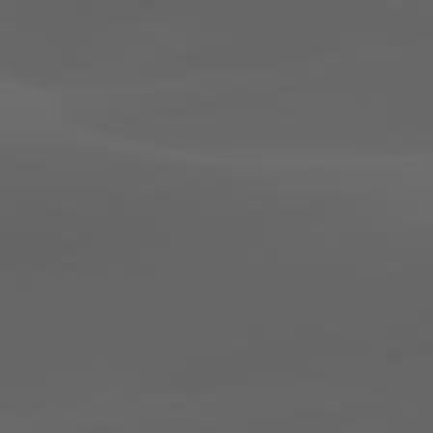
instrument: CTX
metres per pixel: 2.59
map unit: lApd
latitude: 80.0255
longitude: -92.7246
